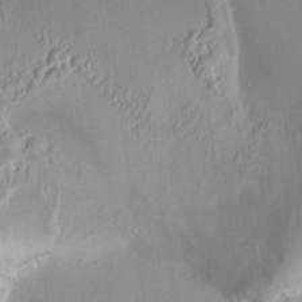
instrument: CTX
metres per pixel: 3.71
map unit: HNhu
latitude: 7.5371
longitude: 7.6722
